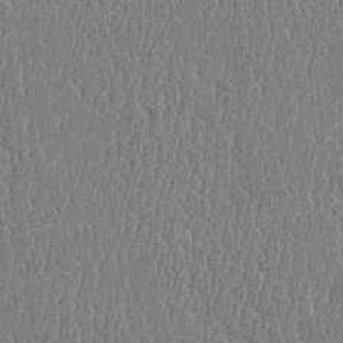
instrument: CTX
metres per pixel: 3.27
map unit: Htu
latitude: -5.1431
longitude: 176.2173
